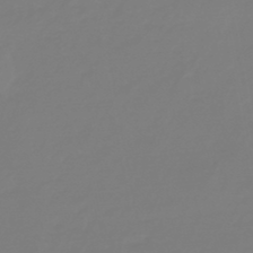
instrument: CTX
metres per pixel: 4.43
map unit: eHb
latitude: -46.1983
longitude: 84.7652
